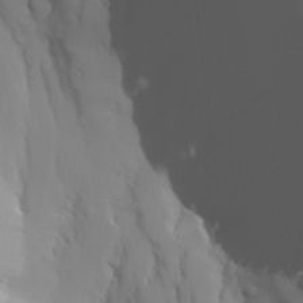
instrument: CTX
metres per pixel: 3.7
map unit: Aa
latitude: 27.4238
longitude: -133.1592
